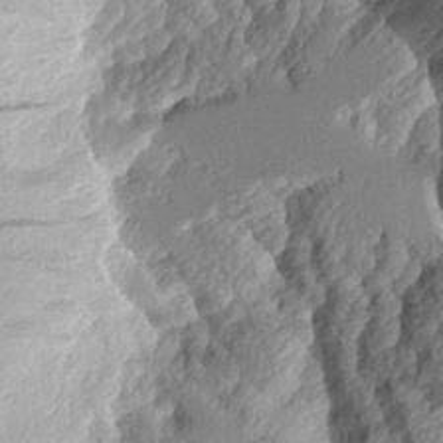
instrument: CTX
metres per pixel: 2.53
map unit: Aa
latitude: 10.7057
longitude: -126.9325
